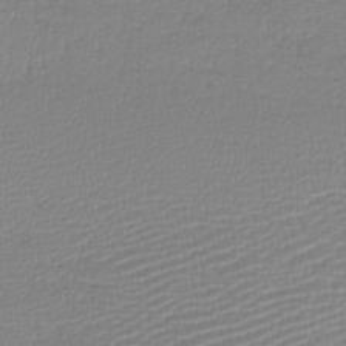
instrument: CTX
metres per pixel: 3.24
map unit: lHb
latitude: -41.8800
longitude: 74.4062
